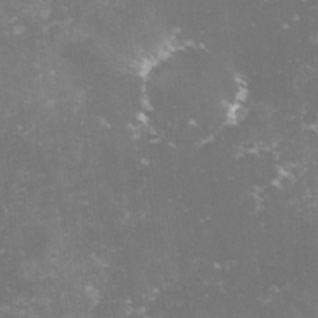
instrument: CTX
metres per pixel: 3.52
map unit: lHvf
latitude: -14.7652
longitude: -98.9513
